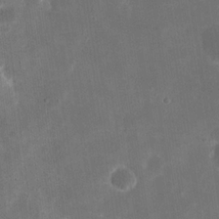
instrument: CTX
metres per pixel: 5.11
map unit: eHh
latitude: 20.3279
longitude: -67.6127
